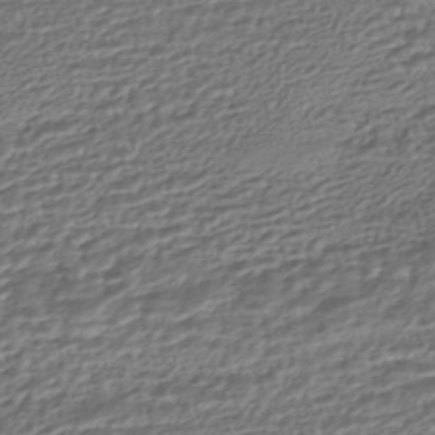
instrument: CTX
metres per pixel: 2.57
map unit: HNhu
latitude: -44.9353
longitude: 101.3131
